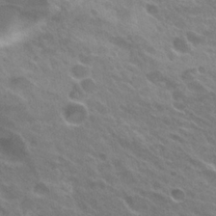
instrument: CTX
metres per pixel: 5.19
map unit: Hto
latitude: 24.3278
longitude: -37.6883
